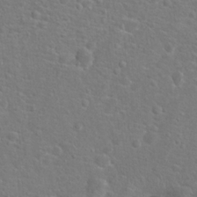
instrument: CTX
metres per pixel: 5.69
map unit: Hto
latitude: 17.8583
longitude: -42.2712
